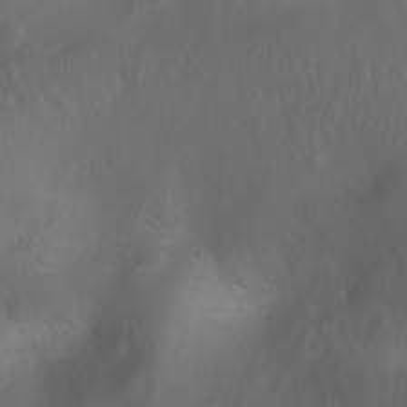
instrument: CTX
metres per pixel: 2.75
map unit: Ht
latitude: 0.0822
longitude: -46.3468
